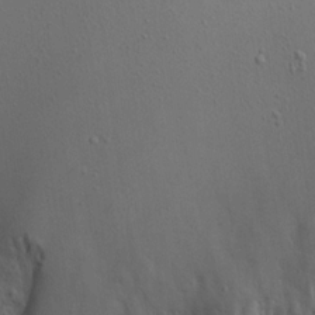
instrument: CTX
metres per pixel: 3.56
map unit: Aa
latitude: 18.6679
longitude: -141.4048
